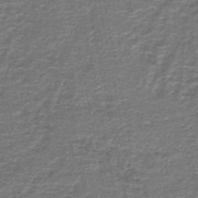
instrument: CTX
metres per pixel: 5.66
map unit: lHb
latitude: -43.8800
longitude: 55.0676
